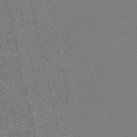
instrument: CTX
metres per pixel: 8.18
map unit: HNb
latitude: -54.5385
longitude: -39.9150
